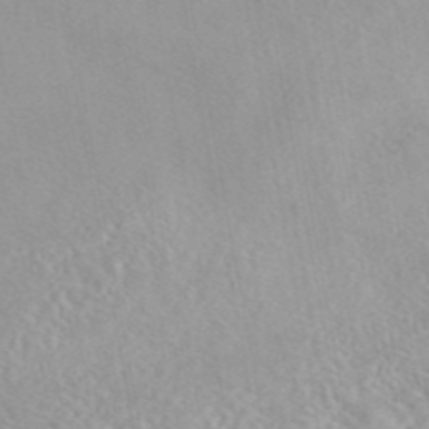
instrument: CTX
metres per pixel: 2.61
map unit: eAb
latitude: 44.4790
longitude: 115.2943
